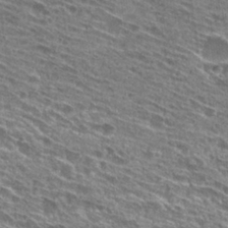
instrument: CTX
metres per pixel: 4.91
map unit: Hto
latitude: 27.4049
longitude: -45.5371
